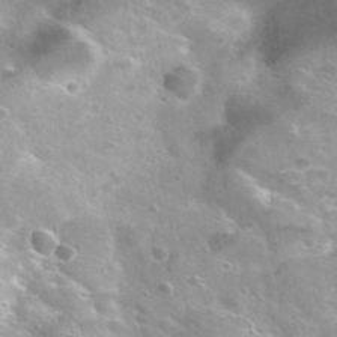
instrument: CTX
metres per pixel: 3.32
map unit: Hto
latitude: 33.7261
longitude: -40.1388
